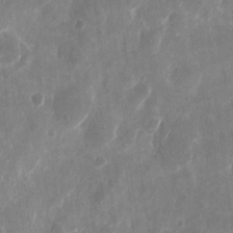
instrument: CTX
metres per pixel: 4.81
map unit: eHh
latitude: 10.5357
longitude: -71.8016
